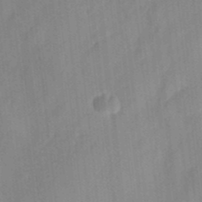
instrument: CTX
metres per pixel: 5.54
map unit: eHh
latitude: 4.8380
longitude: -73.7828
